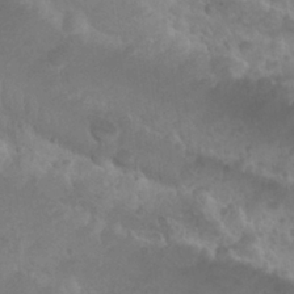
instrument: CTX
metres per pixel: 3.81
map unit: Nhu
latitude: 29.1970
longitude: -55.3293
